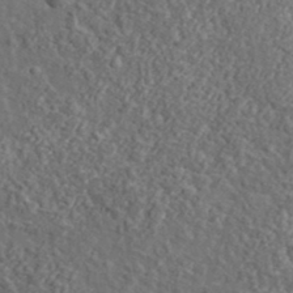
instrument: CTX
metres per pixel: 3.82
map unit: lHvf
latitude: 37.5182
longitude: -89.7261
